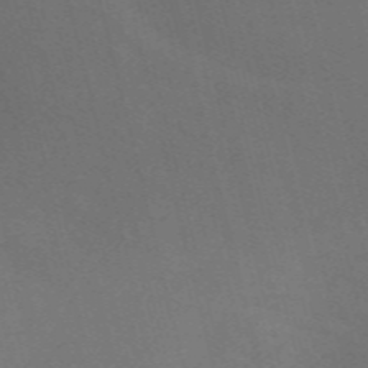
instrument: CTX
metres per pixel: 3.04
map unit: Nve
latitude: -58.9163
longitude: 63.1998
